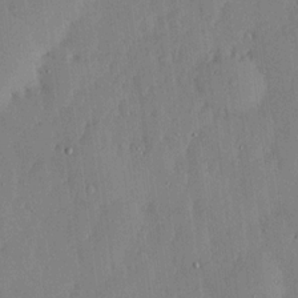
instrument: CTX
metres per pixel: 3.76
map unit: lHvf
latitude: 18.5356
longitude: -116.0633
